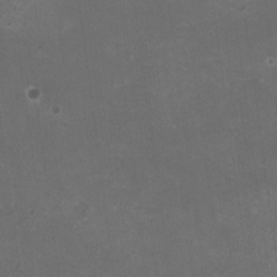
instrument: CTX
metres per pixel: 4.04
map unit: HNhu
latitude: 2.7246
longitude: -1.5938
